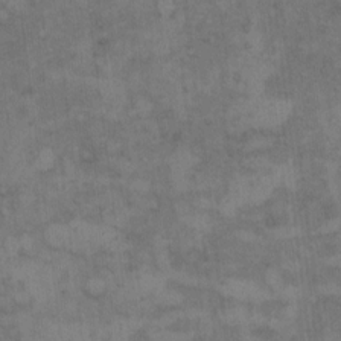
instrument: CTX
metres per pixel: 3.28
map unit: Hto
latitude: 8.5924
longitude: -58.1011
